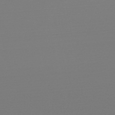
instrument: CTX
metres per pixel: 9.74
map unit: HNb
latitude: -49.7856
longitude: -42.8569
